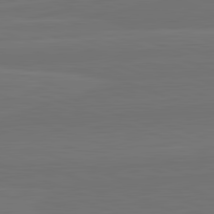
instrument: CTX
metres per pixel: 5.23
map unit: lApd
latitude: 82.6490
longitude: 164.9353
